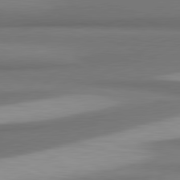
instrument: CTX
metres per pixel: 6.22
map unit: lApd
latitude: 81.4237
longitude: 171.0298
